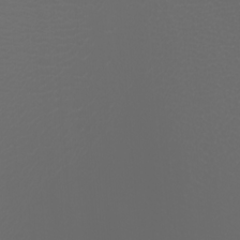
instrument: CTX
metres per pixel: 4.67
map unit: Htu
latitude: -0.8975
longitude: -77.7827
